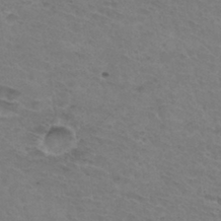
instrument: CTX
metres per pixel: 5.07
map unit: Hto
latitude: 33.3482
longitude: -45.6127
